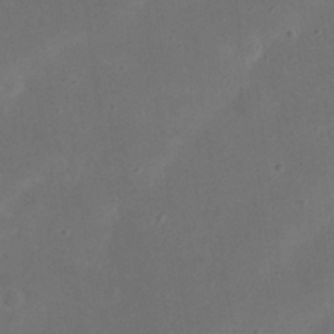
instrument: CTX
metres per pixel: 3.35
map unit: eHh
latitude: 23.9717
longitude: -70.1200
